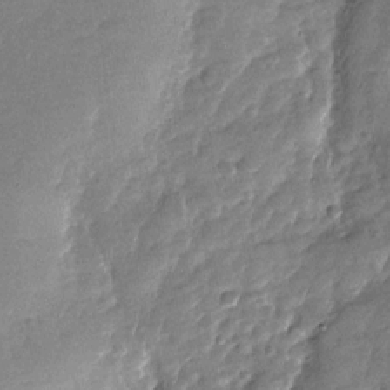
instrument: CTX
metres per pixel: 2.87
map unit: Nhu
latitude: -27.9556
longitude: -62.0444
